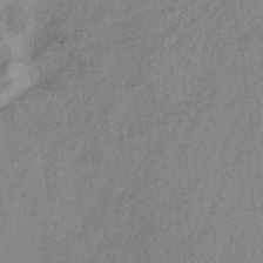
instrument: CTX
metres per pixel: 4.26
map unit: lHb
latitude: -36.7463
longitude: 71.0675
